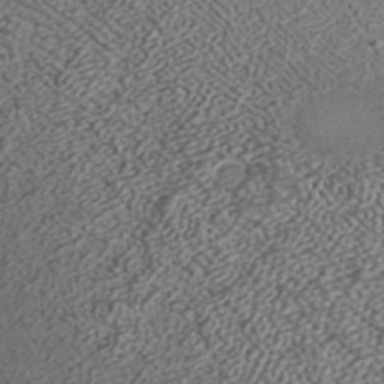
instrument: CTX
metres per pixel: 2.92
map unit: ANa
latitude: 37.4238
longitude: 18.0472
